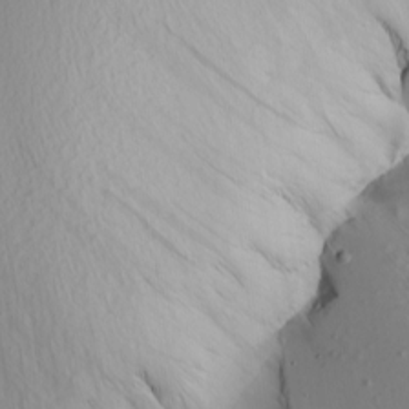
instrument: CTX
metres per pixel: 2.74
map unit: Hve
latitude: 2.5357
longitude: -120.8947
